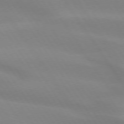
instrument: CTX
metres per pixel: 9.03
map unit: lApd
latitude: 74.0255
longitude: -49.1592
